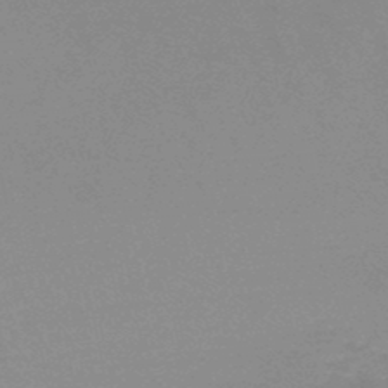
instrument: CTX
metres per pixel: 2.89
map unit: lHb
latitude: -48.0472
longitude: 69.5777
